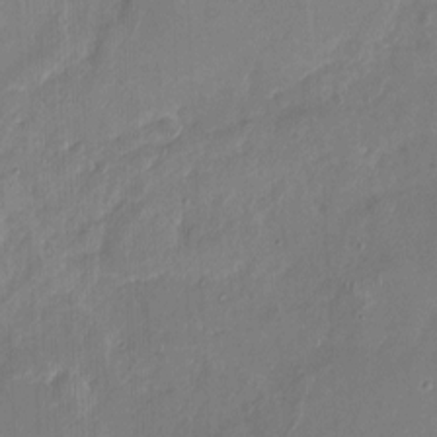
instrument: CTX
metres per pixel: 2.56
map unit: Nhu
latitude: -16.6519
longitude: -57.8394
